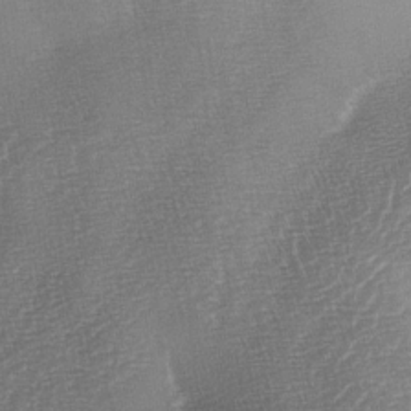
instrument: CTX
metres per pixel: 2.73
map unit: lAa
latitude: -4.2172
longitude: -128.6679
